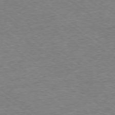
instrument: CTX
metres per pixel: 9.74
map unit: Ap
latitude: -78.9352
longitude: -49.4237
